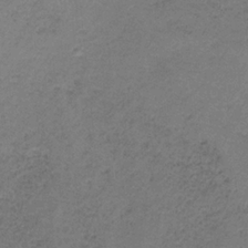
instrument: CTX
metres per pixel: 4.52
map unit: HNb
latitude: -33.1054
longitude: 58.5951
